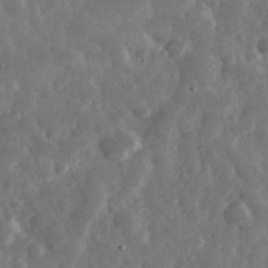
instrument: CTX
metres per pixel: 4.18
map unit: eHh
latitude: 34.8191
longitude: -69.1970
